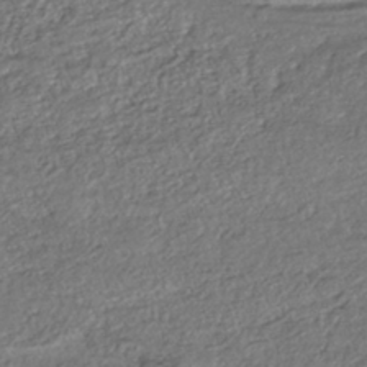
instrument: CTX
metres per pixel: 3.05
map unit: ANa
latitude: -42.4817
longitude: 109.1809
